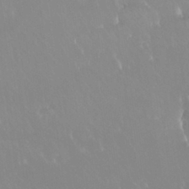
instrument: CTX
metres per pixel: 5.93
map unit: Nhu
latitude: 29.7638
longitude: -57.1025
